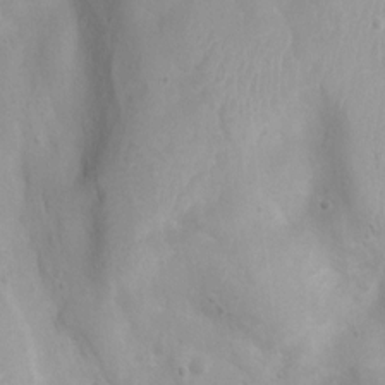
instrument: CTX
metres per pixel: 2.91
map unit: Htu
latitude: 3.7071
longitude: -21.9339
